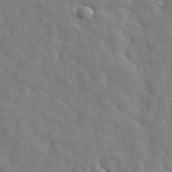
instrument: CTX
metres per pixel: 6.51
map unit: lHvf
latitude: 35.5371
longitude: -88.3090
